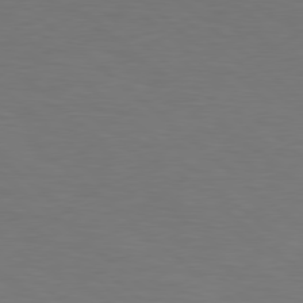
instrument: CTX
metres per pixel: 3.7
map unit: Hpe
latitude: 78.4601
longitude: -176.4790
